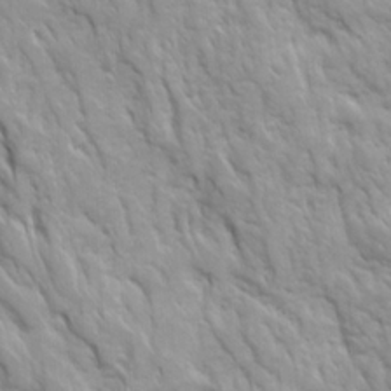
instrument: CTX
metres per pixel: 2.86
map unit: Ave
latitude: 16.3656
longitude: -131.8206
